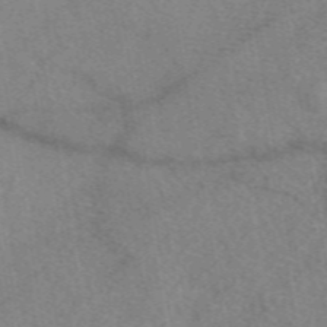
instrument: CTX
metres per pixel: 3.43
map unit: eAb
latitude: 48.6490
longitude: 110.8974
